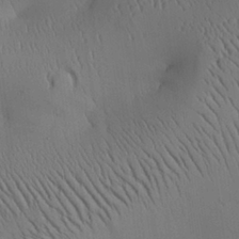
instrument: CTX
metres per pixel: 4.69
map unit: Aa
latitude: 26.3845
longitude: -137.1403
